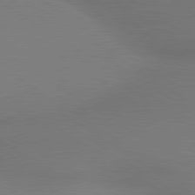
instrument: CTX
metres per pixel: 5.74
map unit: lApd
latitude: 79.8584
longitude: 178.4629
